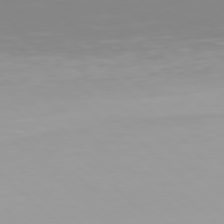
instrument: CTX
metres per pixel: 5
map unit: Hpe
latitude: 77.4426
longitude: -173.3481
